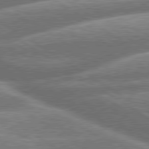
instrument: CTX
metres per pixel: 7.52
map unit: lApd
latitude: 79.9906
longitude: -159.9717
